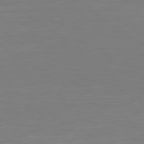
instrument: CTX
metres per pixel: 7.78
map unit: Hpe
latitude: 79.1970
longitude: -148.4790
